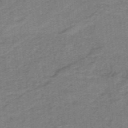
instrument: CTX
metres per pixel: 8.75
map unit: lHb
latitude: -40.6707
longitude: 53.9367
